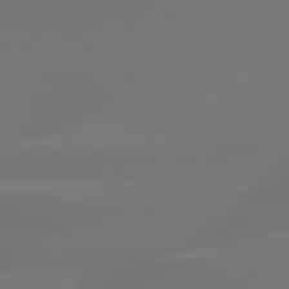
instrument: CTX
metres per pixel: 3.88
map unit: lApd
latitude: 79.7828
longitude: -137.1970
